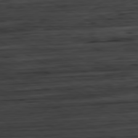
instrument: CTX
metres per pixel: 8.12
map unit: Ap
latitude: -81.0487
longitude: -83.4993
